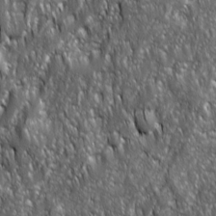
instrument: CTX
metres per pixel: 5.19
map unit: Ave
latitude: 15.6883
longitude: -133.8394
